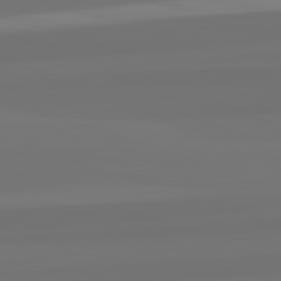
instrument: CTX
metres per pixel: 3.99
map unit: lApd
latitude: 82.7624
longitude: 158.7085
